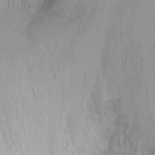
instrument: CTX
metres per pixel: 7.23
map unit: Nhu
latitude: -17.5211
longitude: -45.6883
